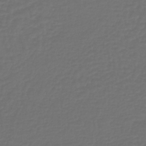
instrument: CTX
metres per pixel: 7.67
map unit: lHb
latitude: -43.3698
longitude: 60.6707
